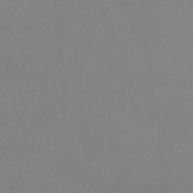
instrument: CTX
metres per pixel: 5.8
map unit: Ht
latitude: -9.2754
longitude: -34.4412
